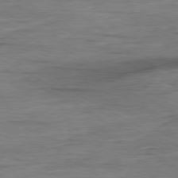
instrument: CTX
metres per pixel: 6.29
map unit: Ap
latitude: -79.8422
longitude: -83.2725
